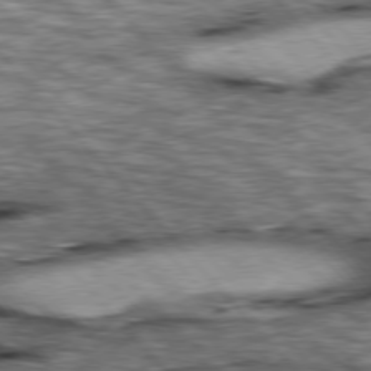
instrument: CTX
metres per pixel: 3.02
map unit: lApd
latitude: 76.5923
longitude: -49.6883
